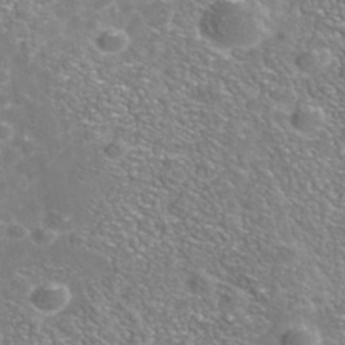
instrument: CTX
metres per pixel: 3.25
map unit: Nhe
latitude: -41.2376
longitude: -99.9528
